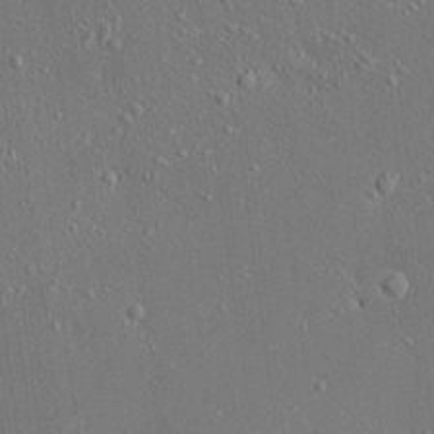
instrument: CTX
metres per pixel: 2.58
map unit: Ave
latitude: 17.2159
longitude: -140.0633
